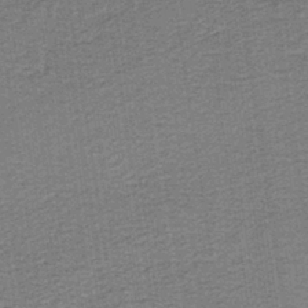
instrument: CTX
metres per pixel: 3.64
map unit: lHb
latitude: -40.3117
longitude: 55.0676
